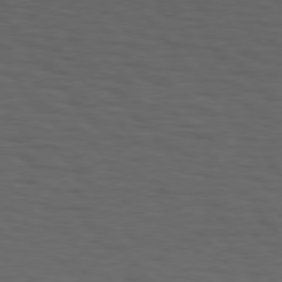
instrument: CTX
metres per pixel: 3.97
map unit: Hpe
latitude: 75.4993
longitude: -131.7072
